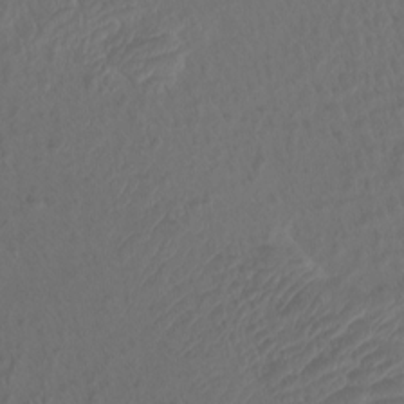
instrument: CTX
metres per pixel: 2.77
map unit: Htu
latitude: -11.2187
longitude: -72.8569
